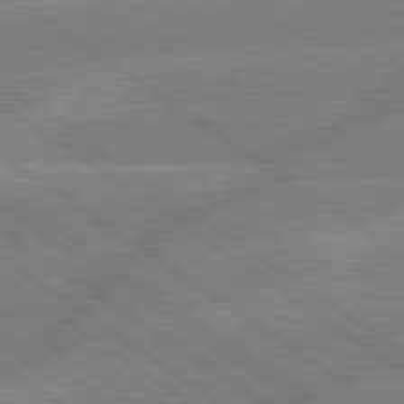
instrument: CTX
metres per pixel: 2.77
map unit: lApd
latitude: 79.4994
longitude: -145.1214
